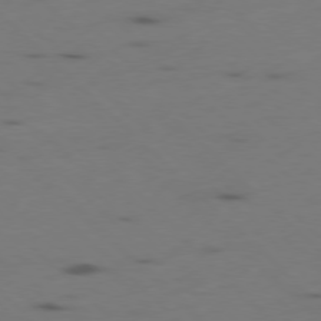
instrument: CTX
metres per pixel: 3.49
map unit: Ap
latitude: -78.6518
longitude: -62.6302
